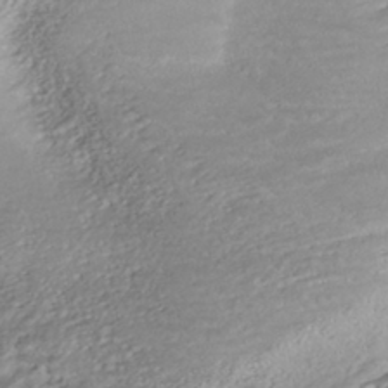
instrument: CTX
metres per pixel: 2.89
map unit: ANa
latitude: -42.2361
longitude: 108.7274
